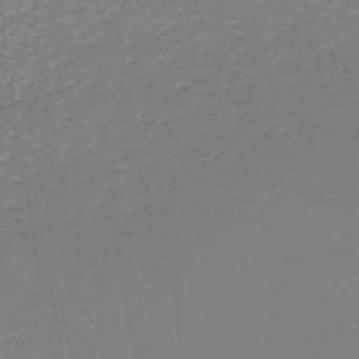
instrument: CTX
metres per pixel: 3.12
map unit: lHb
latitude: -45.0864
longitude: 62.6518
